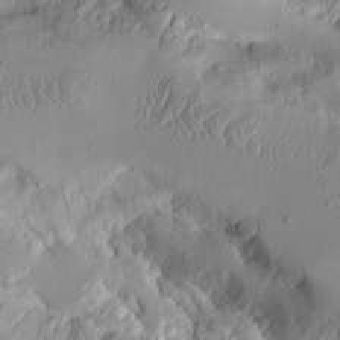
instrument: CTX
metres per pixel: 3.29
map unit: Aa
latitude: 10.3845
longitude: -126.3845
